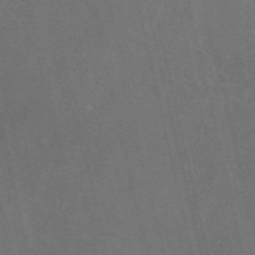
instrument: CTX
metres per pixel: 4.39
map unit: eAb
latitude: 47.0081
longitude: 117.6343
